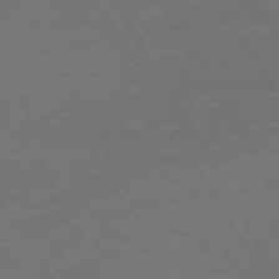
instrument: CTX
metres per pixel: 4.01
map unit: Hpe
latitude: -72.6140
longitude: 9.2943
